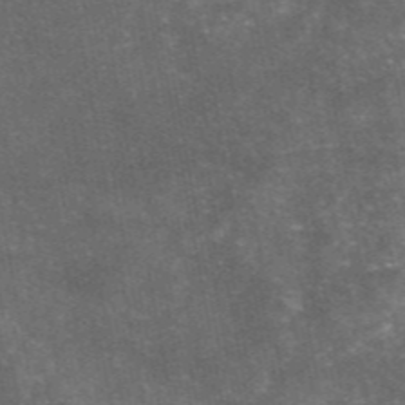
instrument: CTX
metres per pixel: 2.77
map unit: eAb
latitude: 46.5357
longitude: 119.7667
